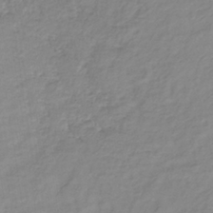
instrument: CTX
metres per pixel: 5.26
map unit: lHb
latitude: -36.3117
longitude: 73.3320
